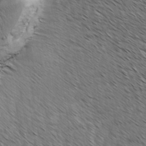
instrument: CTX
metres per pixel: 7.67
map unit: lAvf
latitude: -1.9745
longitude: -113.4237
